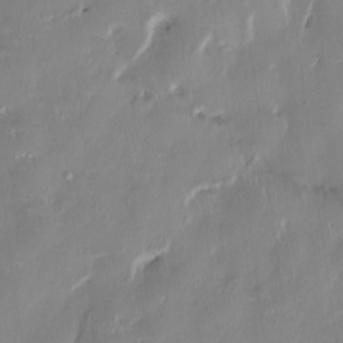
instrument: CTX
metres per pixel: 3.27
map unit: HNhu
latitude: 0.9136
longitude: -4.9892
